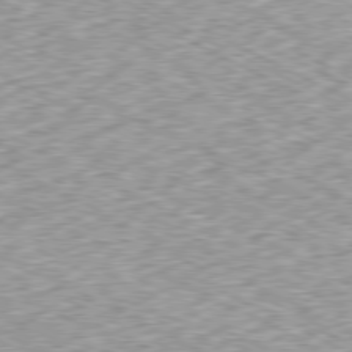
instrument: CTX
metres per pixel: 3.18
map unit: Ap
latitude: -79.6533
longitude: -67.3481
